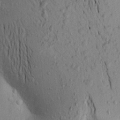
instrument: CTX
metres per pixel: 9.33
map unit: Aa
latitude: 19.8205
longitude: -149.1025
